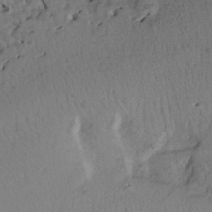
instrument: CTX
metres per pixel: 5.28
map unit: Aa
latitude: 17.6883
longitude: -144.4034
